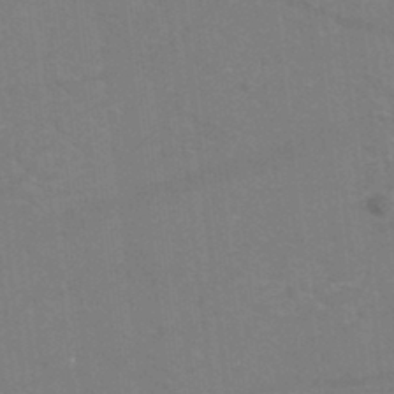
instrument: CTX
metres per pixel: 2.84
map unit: eHh
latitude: -42.6707
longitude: -32.5924
